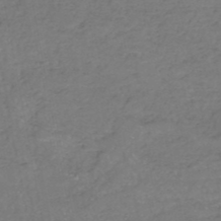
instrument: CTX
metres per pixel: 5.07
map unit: HNb
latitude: -50.1228
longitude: -53.6316
